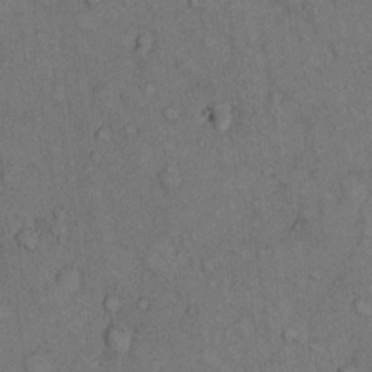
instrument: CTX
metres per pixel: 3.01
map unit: Hto
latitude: 10.4034
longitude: -59.4049
